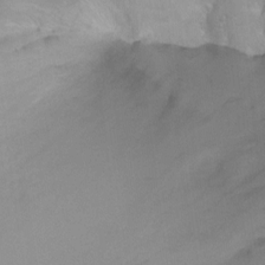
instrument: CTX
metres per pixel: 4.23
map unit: Ht
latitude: 1.2726
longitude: -35.6694
